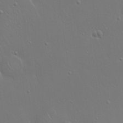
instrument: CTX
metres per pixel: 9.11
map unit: Hto
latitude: 18.2900
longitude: -56.4601
